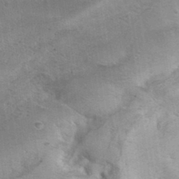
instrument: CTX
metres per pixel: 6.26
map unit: Hve
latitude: 32.1767
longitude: 148.5007
